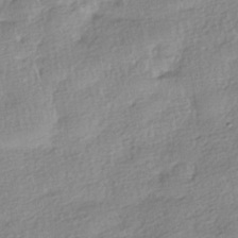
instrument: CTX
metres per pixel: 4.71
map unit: HNhu
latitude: -40.6896
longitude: 96.3306
